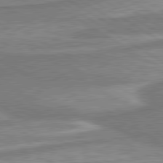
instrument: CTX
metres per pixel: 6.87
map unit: lApd
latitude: 80.3089
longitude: -177.2537
